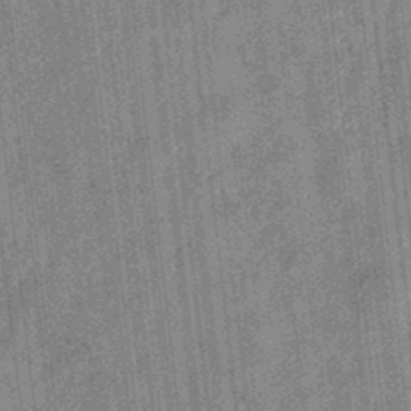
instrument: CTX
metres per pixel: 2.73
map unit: eHb
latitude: -34.3684
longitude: 79.1998
